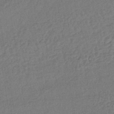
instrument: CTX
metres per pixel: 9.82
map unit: lHb
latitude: -41.5966
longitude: 69.1431
